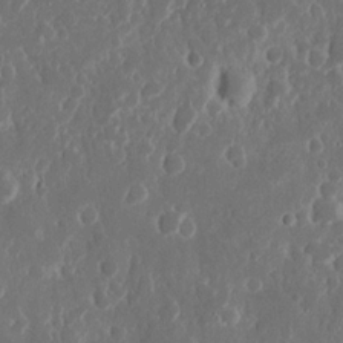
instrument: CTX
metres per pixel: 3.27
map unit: Nhu
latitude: 15.0081
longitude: -73.8395
